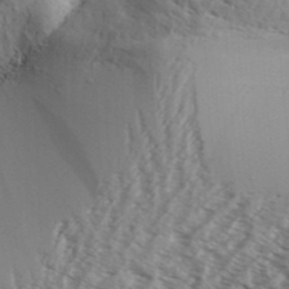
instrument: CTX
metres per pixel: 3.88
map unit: Aa
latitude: 32.6113
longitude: -139.3671
